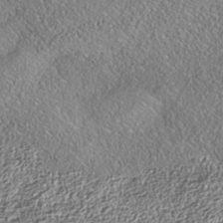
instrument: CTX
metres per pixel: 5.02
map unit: Nhe
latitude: -38.3873
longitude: 138.1795
